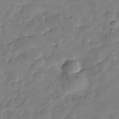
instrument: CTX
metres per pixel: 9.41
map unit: Hve
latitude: -29.2943
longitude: 91.2943
